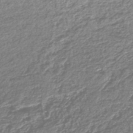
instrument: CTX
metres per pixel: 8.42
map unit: lHb
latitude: -42.2739
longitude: 69.2376
